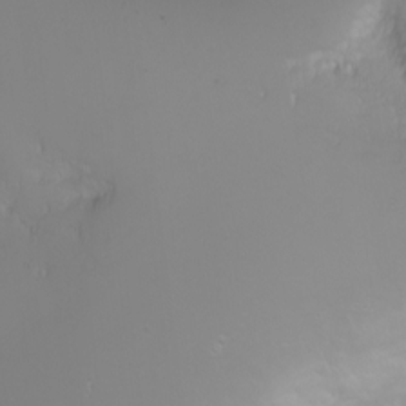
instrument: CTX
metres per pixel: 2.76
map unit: Nhu
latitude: -7.0297
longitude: -79.9906
